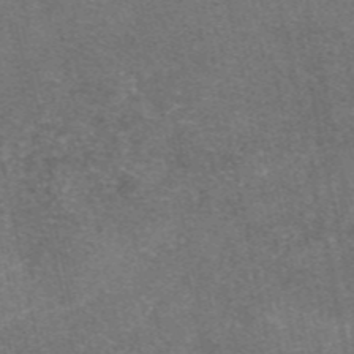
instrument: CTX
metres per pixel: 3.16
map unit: eAb
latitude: 47.6883
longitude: 105.0864
